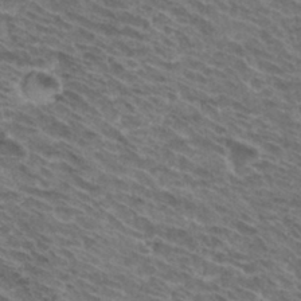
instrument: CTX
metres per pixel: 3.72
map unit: Hto
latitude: 32.0822
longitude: -44.7813
